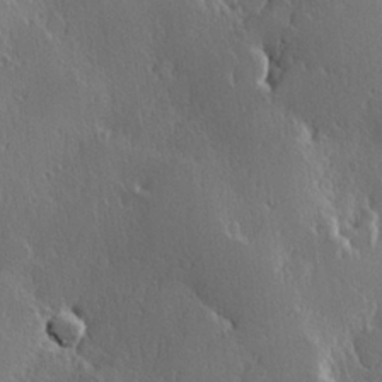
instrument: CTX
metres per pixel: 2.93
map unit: Hve
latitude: 22.9136
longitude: 146.2172
